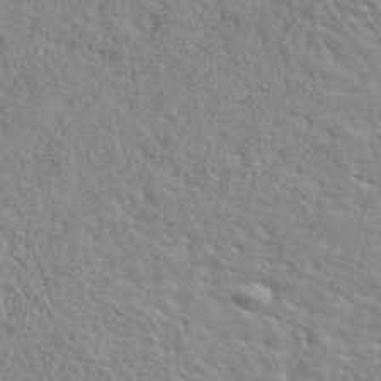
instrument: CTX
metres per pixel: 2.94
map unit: lHvf
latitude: 41.1025
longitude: -88.2712
